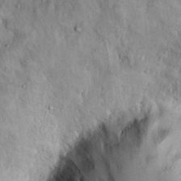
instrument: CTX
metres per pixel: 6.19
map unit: Hto
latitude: 9.4804
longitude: -59.5560
